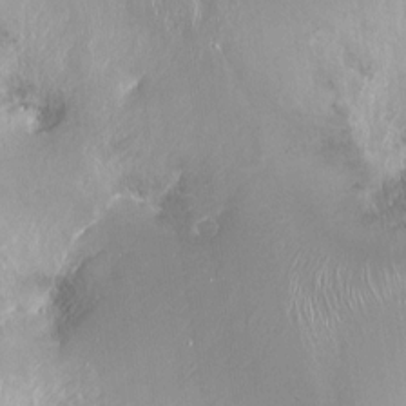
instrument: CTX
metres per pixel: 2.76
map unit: Ht
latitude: -14.7086
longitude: -40.9135
